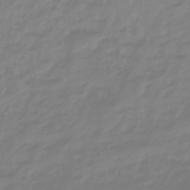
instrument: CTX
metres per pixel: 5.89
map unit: eHb
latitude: -46.2172
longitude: 81.3132
